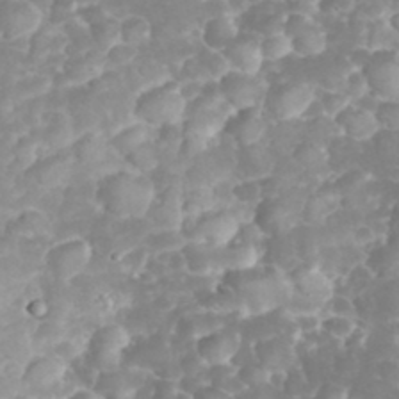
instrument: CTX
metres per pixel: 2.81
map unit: eHh
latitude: 32.6113
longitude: -63.0837
